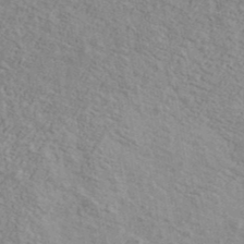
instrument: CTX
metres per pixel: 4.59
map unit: Ave
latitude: 41.4993
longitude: -109.7071
